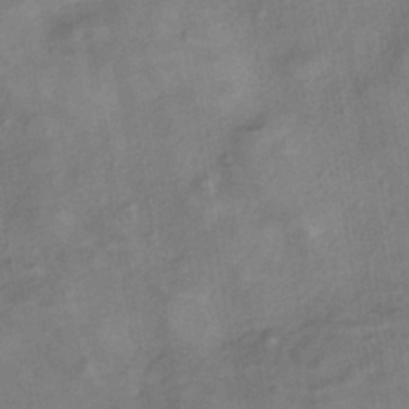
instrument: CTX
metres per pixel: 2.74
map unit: eHh
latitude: -40.8975
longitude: 120.0283
